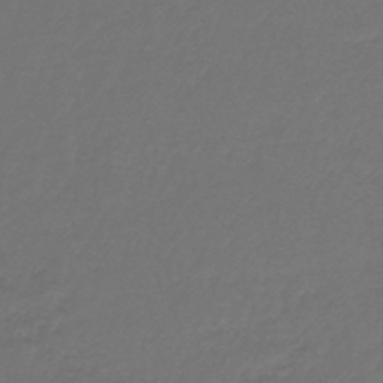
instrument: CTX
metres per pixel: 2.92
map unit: lHb
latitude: -43.3131
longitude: 62.5384
